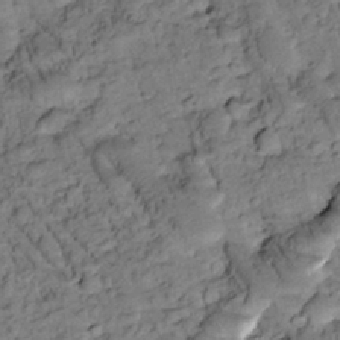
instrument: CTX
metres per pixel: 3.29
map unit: Htu
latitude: -2.1605
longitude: 173.5588
